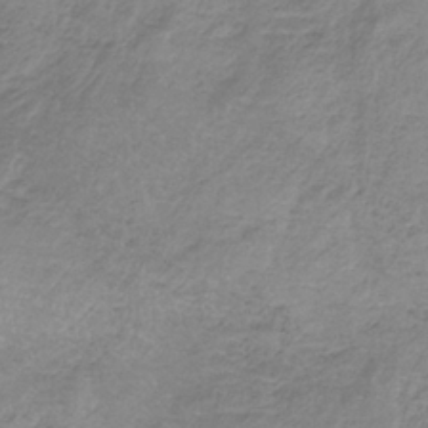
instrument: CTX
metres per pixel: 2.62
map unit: HNb
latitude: -33.2187
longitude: 60.6141
